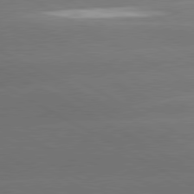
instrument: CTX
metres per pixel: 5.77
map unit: lApd
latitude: 80.7435
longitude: -146.8002
